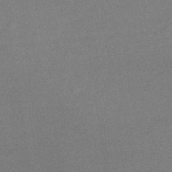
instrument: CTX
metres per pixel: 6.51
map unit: lHb
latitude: -34.9920
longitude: 68.2172
